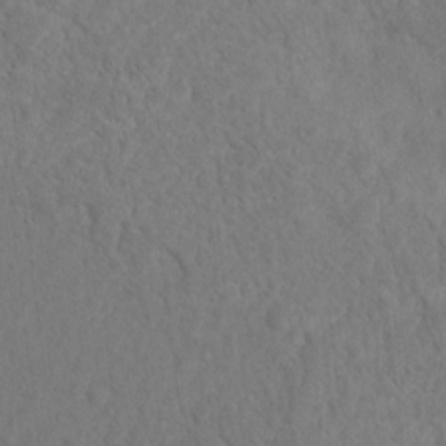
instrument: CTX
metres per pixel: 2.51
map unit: Nhu
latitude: 11.6316
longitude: -27.6316
